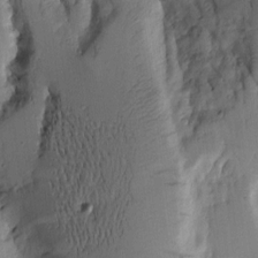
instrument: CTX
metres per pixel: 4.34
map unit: Aa
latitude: 9.4049
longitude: -127.1025
